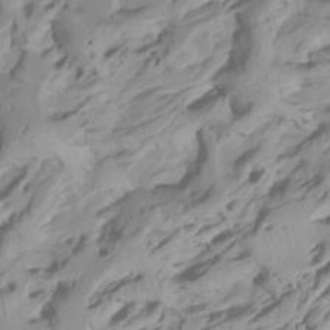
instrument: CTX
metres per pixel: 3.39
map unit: Htu
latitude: -4.6140
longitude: 137.9178
